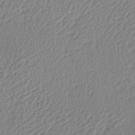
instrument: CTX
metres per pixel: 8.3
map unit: lAa
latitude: -2.5573
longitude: -127.1214
